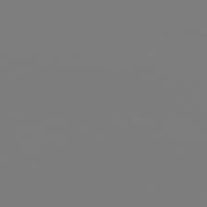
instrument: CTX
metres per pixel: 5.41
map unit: Hpe
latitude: 78.2145
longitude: -128.4790
